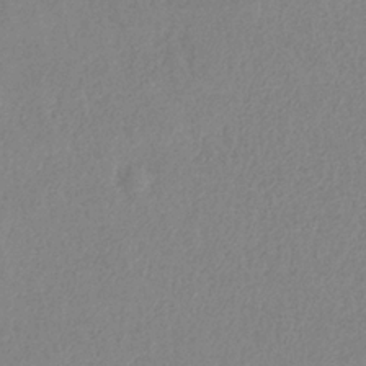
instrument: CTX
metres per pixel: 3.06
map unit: HNb
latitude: -33.0109
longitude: 55.4832
